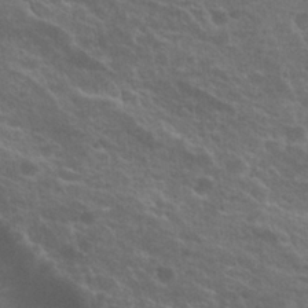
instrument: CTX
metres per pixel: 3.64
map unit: Nhu
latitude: 26.2145
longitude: -51.4426
